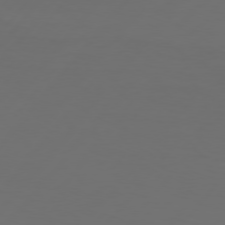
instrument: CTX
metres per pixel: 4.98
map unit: Hpe
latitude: 76.1766
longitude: -138.7624
